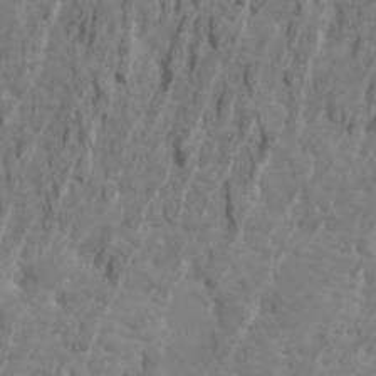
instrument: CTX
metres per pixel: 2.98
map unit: Htu
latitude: -6.5007
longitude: -70.8758
